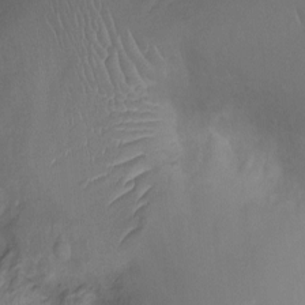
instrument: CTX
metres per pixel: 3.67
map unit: Ht
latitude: -10.1228
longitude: -20.7624
